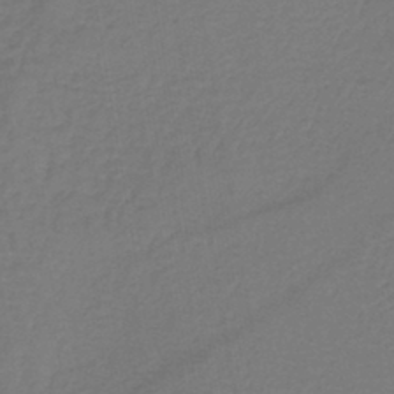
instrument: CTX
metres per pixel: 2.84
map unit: lHb
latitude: -42.4062
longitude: 64.4818
